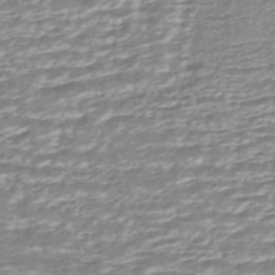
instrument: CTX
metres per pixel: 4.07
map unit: ANa
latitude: -44.3495
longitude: 105.0486
